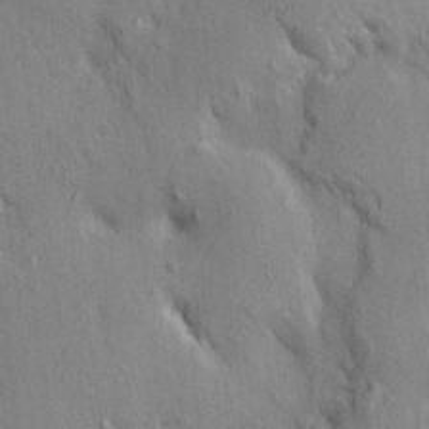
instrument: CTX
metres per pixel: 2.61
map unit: HNhu
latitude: 13.8017
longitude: 10.2928
